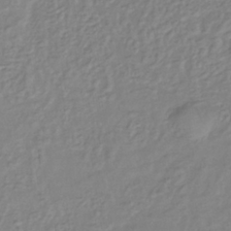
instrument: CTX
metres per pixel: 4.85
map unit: lHb
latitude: -36.4629
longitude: 69.9556
